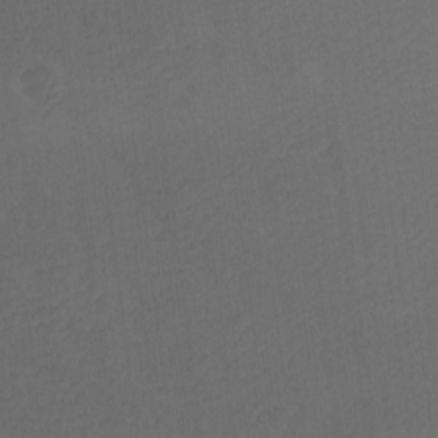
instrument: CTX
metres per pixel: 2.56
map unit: Htu
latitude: -7.3320
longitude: -67.7638
